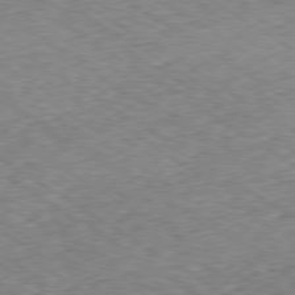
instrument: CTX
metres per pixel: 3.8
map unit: Ap
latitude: -79.9745
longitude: -51.5182
